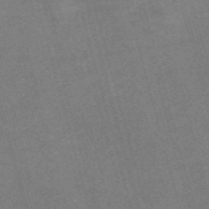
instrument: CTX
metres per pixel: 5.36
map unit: Nve
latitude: -58.5951
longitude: 65.0676
